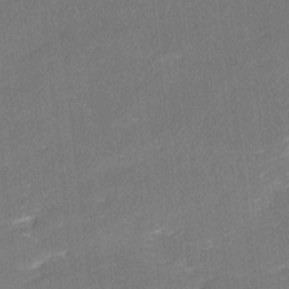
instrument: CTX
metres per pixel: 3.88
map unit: Ave
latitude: 17.3104
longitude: -137.4238
